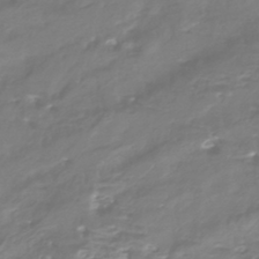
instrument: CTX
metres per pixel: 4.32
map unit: HNhu
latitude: -44.1606
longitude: 98.8030
